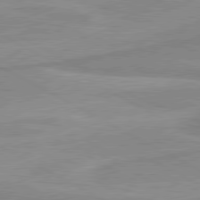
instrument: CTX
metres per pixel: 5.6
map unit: lApd
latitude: 80.3467
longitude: 170.6519
